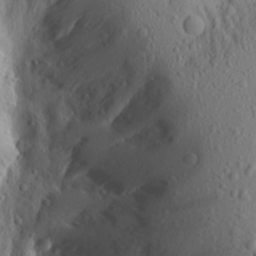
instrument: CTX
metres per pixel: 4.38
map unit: Aa
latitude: 15.6316
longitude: -143.8961
